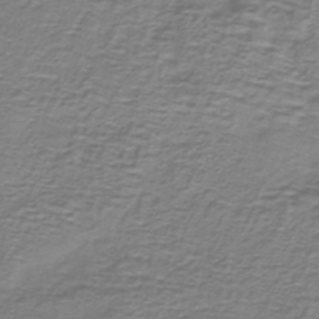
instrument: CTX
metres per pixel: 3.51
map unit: lHb
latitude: -40.1039
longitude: 58.9541
